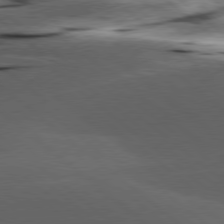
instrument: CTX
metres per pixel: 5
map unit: lApd
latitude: 78.4979
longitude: -52.6302
